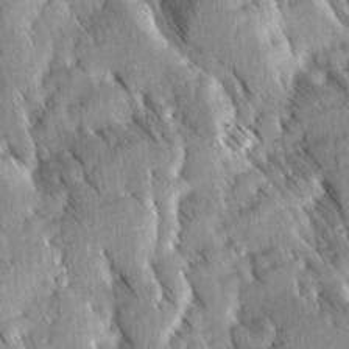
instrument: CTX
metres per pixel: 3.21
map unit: Ave
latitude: 8.7813
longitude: -104.2334
